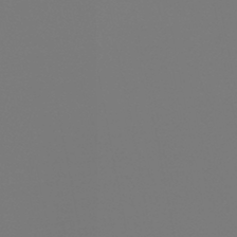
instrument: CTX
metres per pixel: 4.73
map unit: eHb
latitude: -45.0109
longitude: 86.1039
